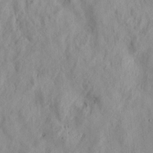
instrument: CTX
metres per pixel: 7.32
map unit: lHvf
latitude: 14.7813
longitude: 178.5196
